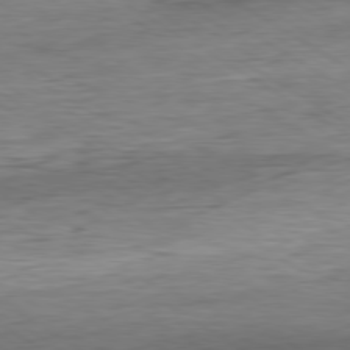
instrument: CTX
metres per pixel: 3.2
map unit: Ap
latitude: -80.5007
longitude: -79.0081
